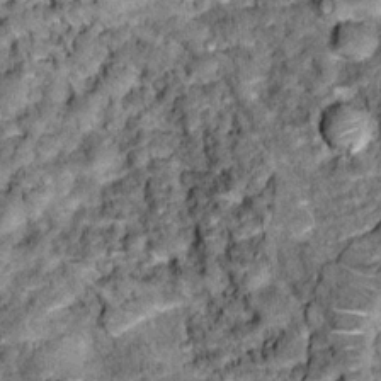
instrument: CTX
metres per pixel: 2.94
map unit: Hto
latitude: 14.9325
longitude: -35.7827
